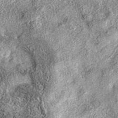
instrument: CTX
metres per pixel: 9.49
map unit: eAb
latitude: 37.3859
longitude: 106.5385
